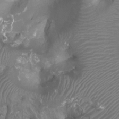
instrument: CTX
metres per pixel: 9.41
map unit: Ht
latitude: 3.9150
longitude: -20.3468
